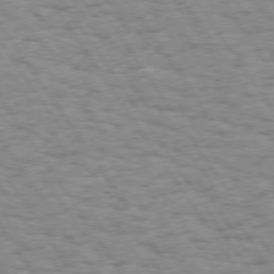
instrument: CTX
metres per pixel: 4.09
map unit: Hpe
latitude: 73.6316
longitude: -138.9136
